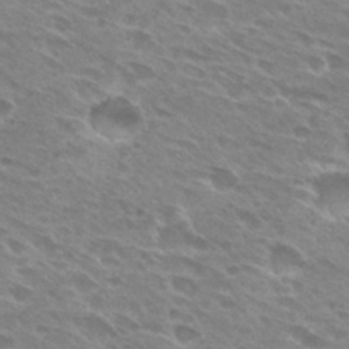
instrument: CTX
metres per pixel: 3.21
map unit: Hto
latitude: 28.3656
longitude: -42.5168
